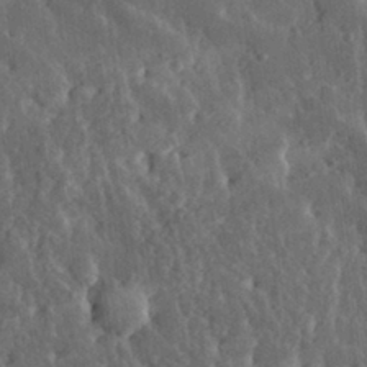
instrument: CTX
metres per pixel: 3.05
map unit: eHh
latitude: 31.1781
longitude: -79.6316
